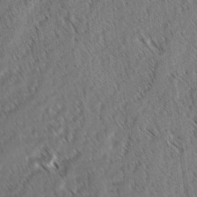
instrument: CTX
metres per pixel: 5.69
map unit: lAvf
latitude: -3.5777
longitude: -114.2144
